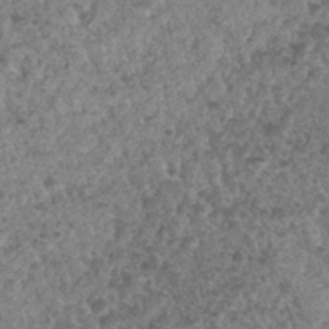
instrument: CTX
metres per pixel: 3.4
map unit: Hto
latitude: 32.1200
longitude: -49.8205
